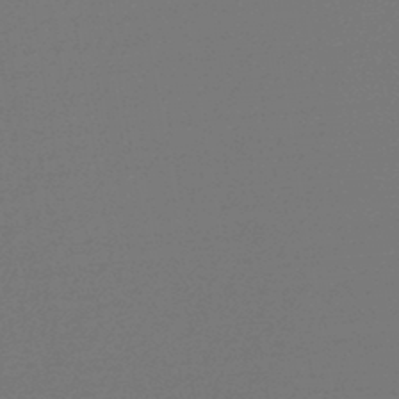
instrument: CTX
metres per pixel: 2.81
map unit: lHb
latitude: -45.6722
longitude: 71.8800
